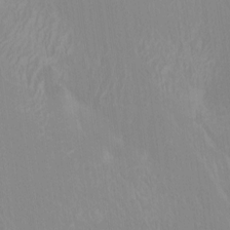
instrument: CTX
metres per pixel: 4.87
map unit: Htu
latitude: -4.4629
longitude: -88.3090
